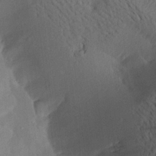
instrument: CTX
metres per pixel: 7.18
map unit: Aa
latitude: 21.2726
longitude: -146.8758
